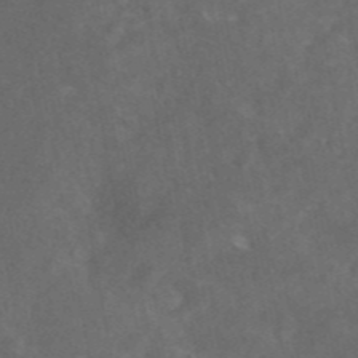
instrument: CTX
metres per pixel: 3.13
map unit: eAb
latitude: 46.3090
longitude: 125.6155
